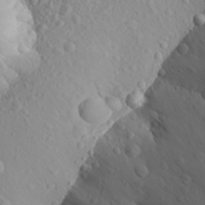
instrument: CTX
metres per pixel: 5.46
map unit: Aa
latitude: 27.0270
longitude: -144.5923
